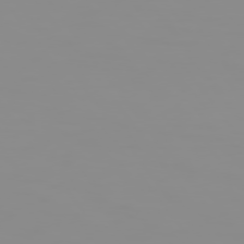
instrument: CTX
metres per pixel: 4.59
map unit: Hpe
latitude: 74.6868
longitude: -128.5923
